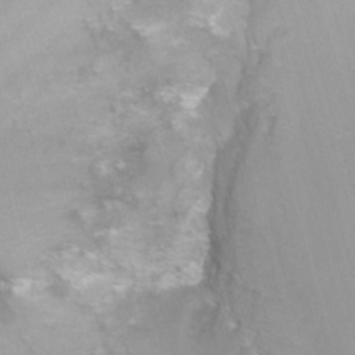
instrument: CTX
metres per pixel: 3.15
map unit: Nhu
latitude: -11.8611
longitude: -48.2900
